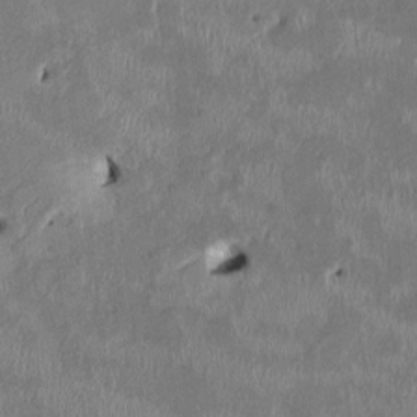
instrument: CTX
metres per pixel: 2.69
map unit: HNhu
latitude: 2.5923
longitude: -5.6694
